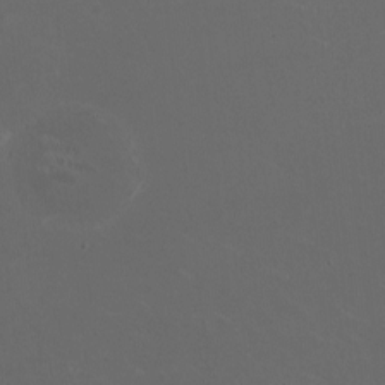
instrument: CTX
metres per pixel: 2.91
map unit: HNhu
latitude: 1.2348
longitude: -1.8394
